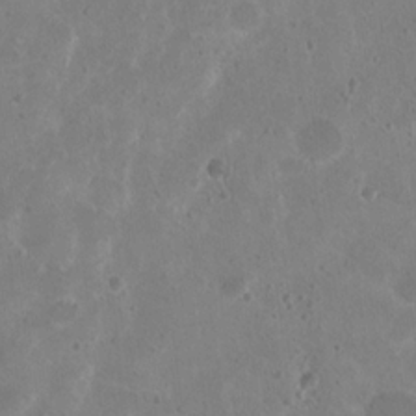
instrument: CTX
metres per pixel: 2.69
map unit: Nhu
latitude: 17.2915
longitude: -30.8380
